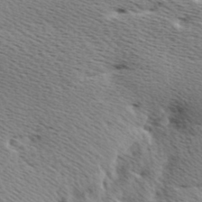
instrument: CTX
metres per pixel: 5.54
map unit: Ave
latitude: 10.3845
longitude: -106.9892
